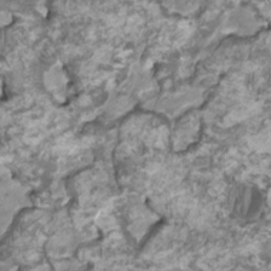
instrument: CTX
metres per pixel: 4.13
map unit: HNhu
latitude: 1.5182
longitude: -1.0269
